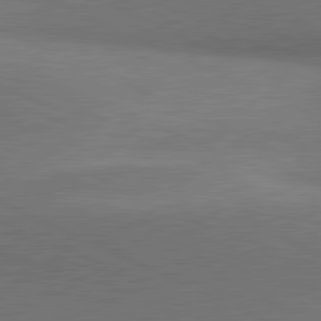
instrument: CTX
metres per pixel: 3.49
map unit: lApd
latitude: 81.4237
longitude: 153.5588
